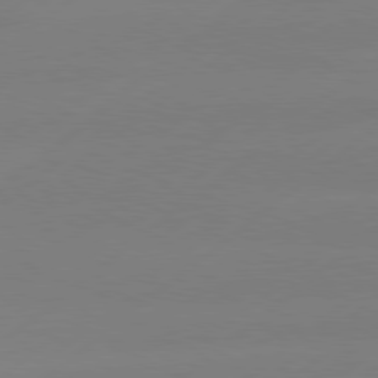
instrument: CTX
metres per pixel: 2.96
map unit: Hpe
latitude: 78.6113
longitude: -131.4805
